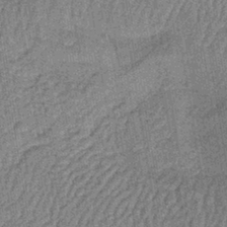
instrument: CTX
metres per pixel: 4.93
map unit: lHb
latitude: -40.2361
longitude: 63.3320
